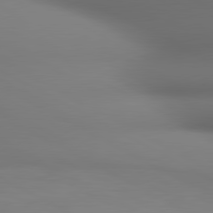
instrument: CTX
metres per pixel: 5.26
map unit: lApd
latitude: 80.8002
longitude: 136.3684
